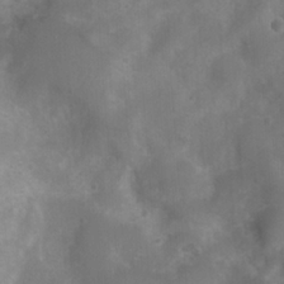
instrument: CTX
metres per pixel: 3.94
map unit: Nhu
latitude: 8.2334
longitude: -21.3860
